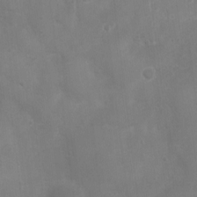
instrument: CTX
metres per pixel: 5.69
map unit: Nhu
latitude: 4.6301
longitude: -17.0458
